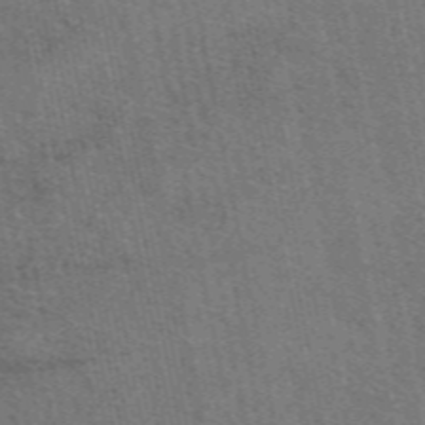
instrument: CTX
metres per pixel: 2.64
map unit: eAb
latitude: 51.0269
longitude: 112.2173
